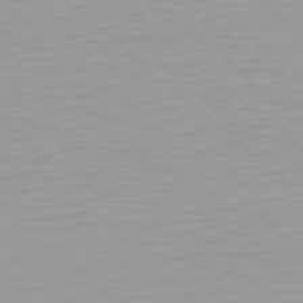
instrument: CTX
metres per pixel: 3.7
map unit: Hpe
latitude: 78.2145
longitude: -168.8191
